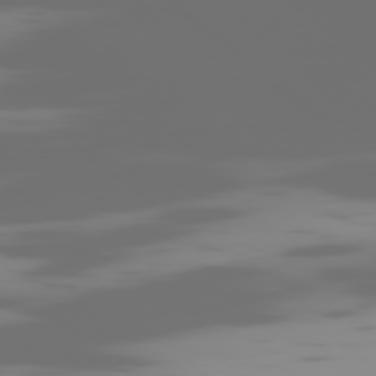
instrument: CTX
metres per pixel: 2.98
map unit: Ap
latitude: -79.2565
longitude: -60.9891
